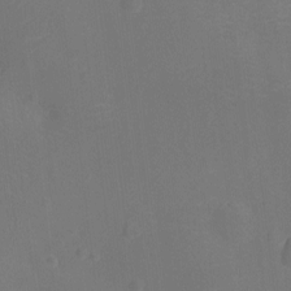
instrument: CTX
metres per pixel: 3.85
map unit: Ht
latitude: -11.1053
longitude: -23.0458
